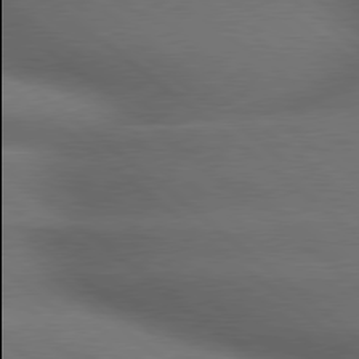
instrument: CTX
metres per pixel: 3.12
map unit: lApd
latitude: 79.2537
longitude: -117.9906
